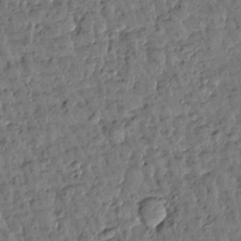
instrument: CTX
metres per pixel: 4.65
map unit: Htu
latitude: 0.4223
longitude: -179.7072
